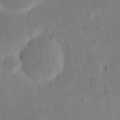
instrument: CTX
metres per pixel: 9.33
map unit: eHh
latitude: 20.1389
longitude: -70.0255
